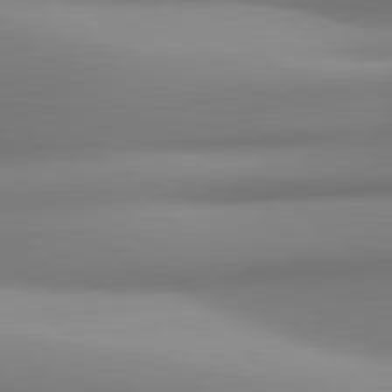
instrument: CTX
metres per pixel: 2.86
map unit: lApd
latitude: 81.3671
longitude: 143.9556
